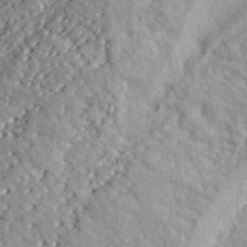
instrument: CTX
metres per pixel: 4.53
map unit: lHvf
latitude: 38.5546
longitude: -91.2537
